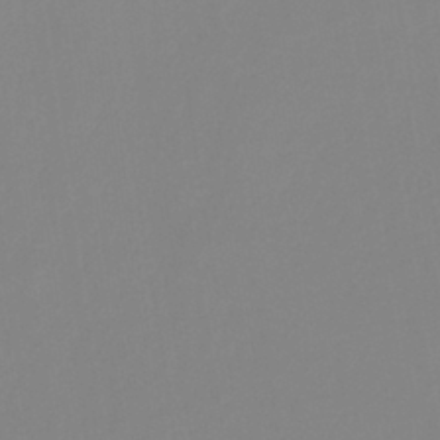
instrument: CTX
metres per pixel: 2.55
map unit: eHb
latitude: -29.6533
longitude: 70.8786
